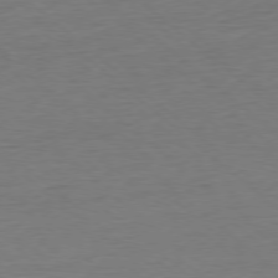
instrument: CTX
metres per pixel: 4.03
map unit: Ap
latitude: -78.2928
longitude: -87.4804
